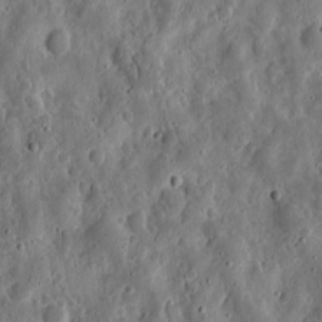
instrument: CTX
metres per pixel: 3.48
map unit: eHh
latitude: 11.0459
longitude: -73.8584
